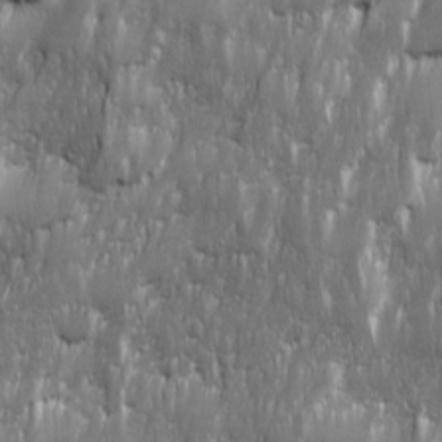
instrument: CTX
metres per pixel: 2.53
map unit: Ave
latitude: 15.6505
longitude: -134.9136
